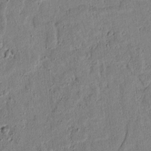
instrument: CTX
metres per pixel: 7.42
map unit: lAvf
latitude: 6.2145
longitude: 168.6140
